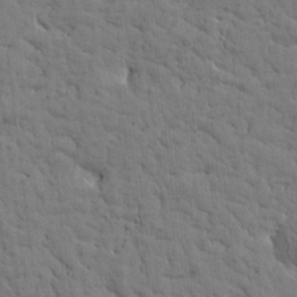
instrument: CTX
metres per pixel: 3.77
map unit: Htu
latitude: -1.5022
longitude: 179.8611
